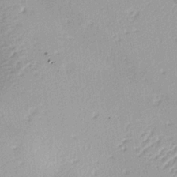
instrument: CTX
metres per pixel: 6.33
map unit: lAa
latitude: -4.0094
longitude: -125.1214
